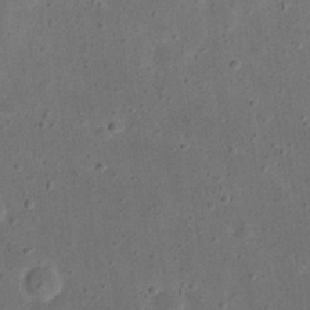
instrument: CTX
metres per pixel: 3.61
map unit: eHh
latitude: 23.1025
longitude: -67.8205
